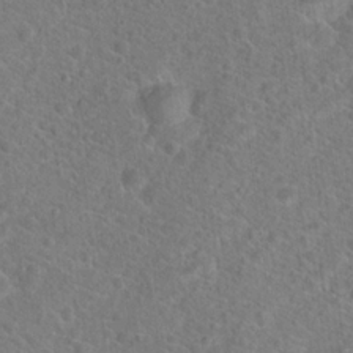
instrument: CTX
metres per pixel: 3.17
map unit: Hto
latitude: 18.1766
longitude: -43.5938
